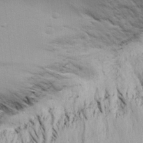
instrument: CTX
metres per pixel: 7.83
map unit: Aa
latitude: 18.9891
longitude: -141.6693
